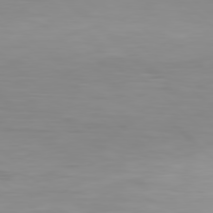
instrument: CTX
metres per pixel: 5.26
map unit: Hpe
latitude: 77.9339
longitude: -124.7246
